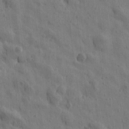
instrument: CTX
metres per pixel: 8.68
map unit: Htu
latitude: 0.2333
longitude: -175.8961
